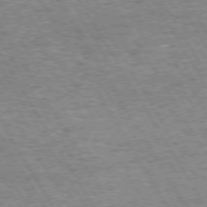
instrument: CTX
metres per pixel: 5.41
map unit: Hpe
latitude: 73.5560
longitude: -129.6883
